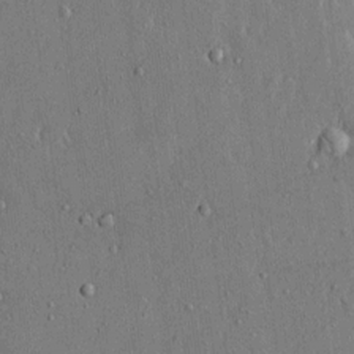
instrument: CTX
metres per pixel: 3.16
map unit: eHh
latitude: 14.9136
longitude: -68.6680
